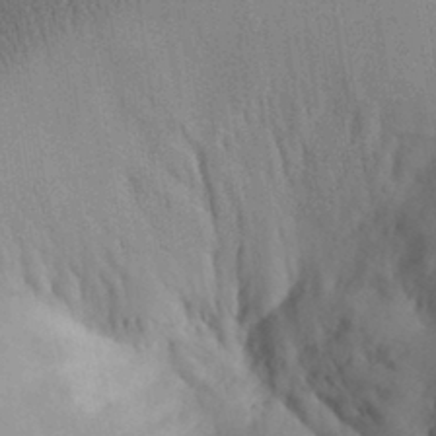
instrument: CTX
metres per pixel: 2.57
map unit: Aa
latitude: 30.2901
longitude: -144.0822
